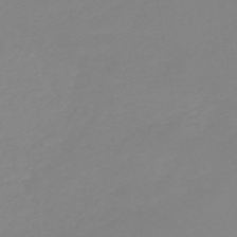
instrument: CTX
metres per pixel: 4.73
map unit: lHb
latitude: -45.8989
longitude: 64.7463
